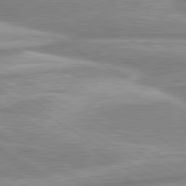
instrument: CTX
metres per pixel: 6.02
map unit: lApd
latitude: 80.4790
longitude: -172.4034
